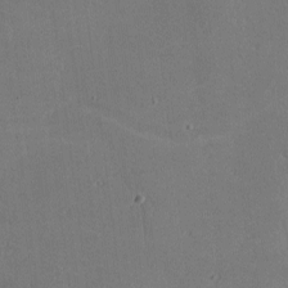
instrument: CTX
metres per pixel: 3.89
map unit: lHvf
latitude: -9.4454
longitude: -100.4034
